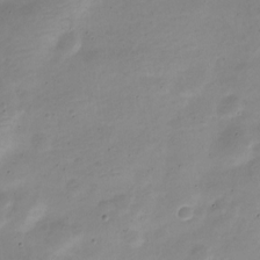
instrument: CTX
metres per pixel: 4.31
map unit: Nve
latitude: -22.7841
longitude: 105.6722
